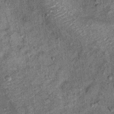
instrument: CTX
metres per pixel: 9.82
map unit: Ht
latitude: 11.4049
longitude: -39.0080
